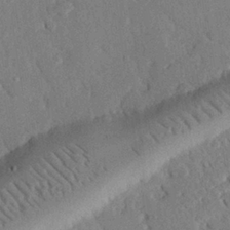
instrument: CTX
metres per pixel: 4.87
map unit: eHh
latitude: 26.2145
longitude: -80.6679
